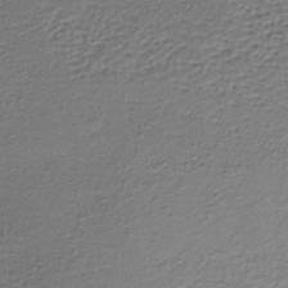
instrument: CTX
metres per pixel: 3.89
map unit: lHb
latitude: -34.5007
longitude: 63.0675
